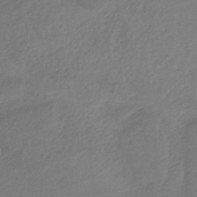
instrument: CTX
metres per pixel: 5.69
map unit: HNb
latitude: -36.4251
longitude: 58.1605
